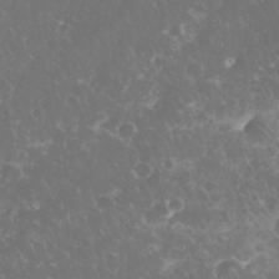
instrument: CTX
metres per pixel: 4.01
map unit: eHh
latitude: 34.6490
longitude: -63.6694
